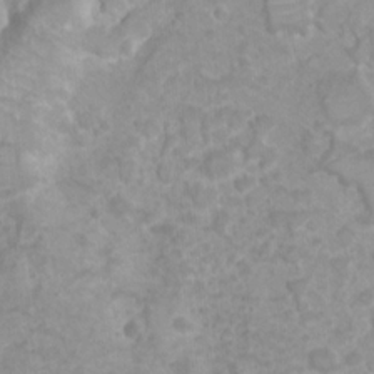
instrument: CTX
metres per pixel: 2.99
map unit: Nhu
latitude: 5.8961
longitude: -18.0444
